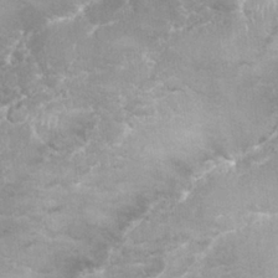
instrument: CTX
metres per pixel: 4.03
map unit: Nhu
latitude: 26.5168
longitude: -61.3104
